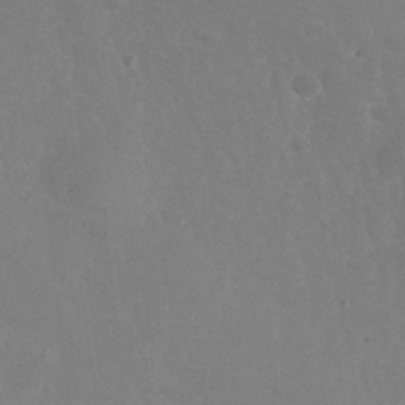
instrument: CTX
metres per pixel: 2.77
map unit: Nhu
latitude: -27.7855
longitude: -58.8947
